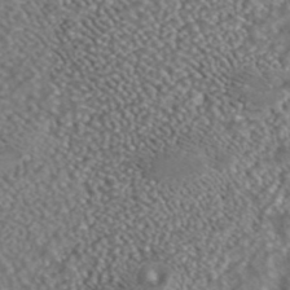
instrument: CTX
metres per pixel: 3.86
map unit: ANa
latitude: 42.6302
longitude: 23.7100
